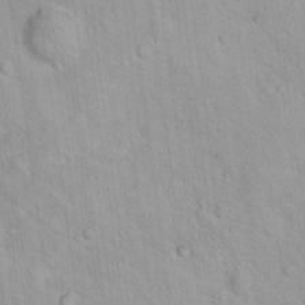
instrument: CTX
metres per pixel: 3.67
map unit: Hto
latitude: 16.0822
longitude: -36.8002
